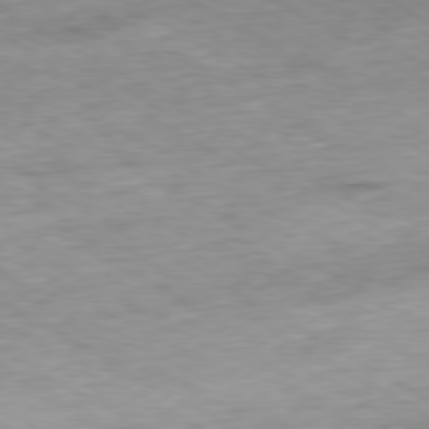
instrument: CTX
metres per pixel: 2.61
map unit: Hpe
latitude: -80.1984
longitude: 21.3698
